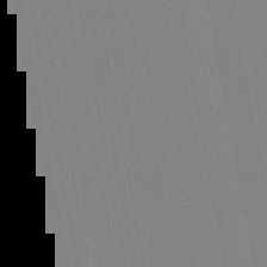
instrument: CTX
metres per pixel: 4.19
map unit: lHb
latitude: -48.8219
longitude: 71.8611
